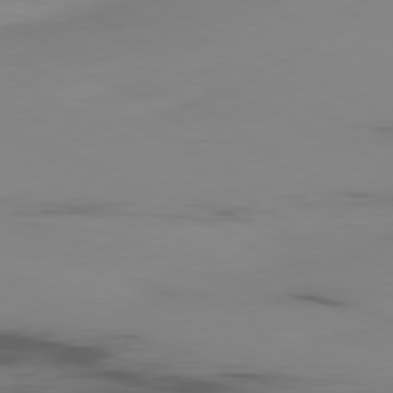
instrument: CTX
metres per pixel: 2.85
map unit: Ap
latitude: -80.2740
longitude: -62.7624
